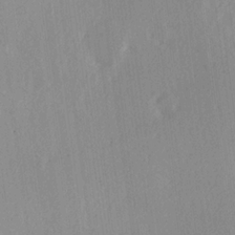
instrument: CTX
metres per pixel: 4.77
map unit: Hve
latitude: 18.8002
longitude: 149.2376
